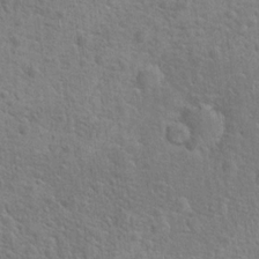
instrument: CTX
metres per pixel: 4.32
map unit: Hto
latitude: 17.9150
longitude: -43.0647
